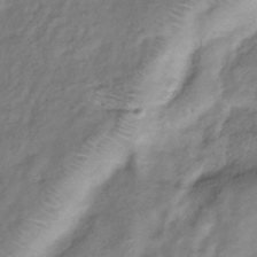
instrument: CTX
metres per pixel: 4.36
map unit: Hve
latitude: -33.4833
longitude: 89.4454
